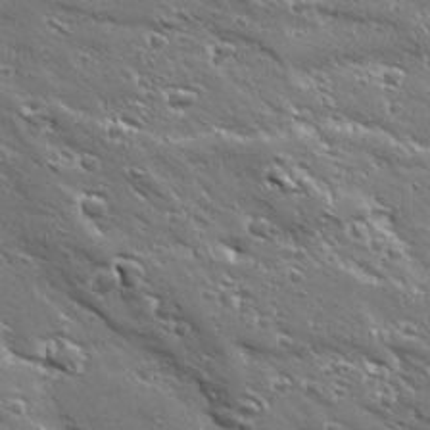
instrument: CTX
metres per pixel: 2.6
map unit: Ave
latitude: 19.3292
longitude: -137.0270
